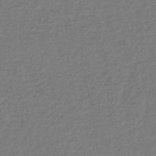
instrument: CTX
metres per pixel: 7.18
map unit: lHb
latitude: -41.6155
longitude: 76.3684
